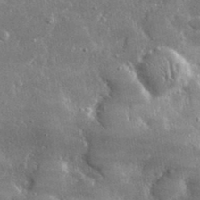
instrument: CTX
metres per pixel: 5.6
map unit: lHvf
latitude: 31.6883
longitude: -90.8380
